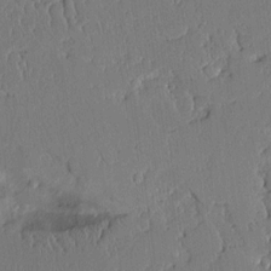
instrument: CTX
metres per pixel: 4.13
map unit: Aa
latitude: 11.7072
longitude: -127.7828
